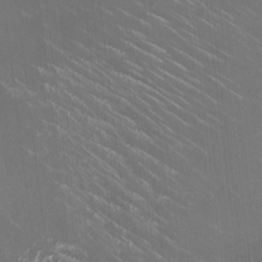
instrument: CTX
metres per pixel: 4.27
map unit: HNhu
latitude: -0.5385
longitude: -2.7057
